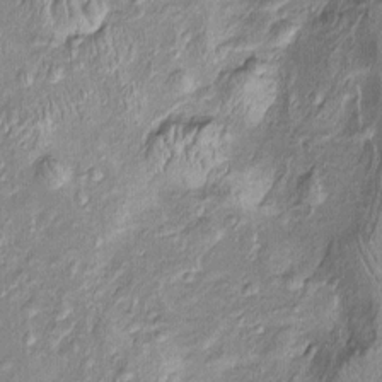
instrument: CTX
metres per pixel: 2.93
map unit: Htu
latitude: -5.9178
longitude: 158.6896
